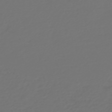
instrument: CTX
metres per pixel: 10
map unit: HNb
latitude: -47.4265
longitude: 55.5588
